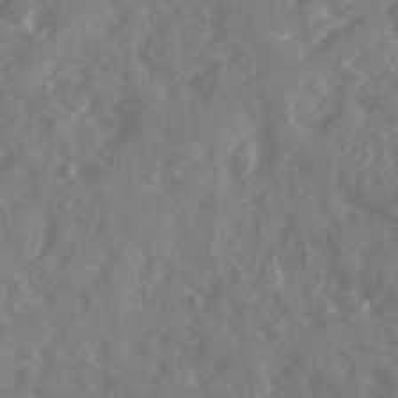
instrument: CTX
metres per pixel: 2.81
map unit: Ave
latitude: 19.8205
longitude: -130.9514
